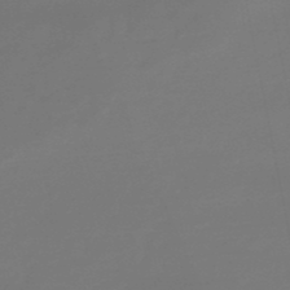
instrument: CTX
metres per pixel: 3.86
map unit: lHb
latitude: -49.7667
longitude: 78.6707
